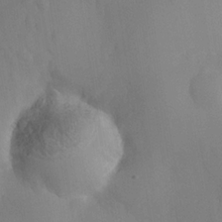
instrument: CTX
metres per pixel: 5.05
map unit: Nhe
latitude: -35.1431
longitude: -130.6491
